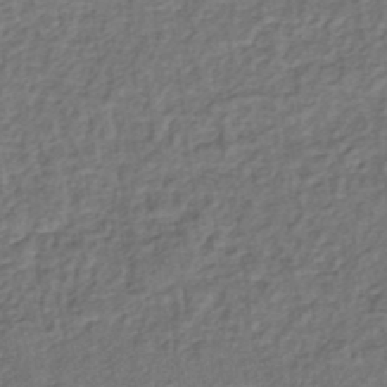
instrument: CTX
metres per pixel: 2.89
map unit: lHb
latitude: -37.5966
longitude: 59.3320
